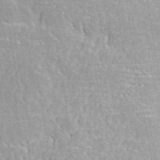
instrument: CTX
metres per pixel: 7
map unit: eAb
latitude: 42.8569
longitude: 106.5574
